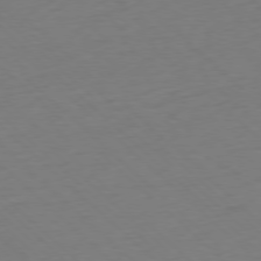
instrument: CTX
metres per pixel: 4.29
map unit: Ap
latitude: -77.8422
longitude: -91.7639
